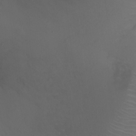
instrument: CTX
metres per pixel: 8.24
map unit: Ht
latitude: -0.8975
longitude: -17.7639
